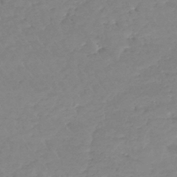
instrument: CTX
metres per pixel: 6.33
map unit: lHb
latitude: -40.3495
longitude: 68.3306
